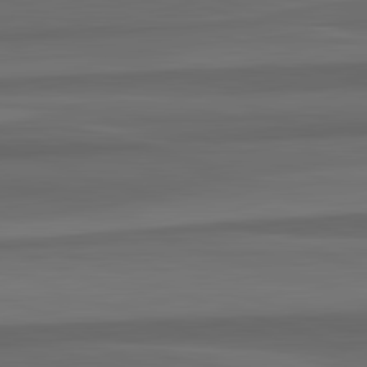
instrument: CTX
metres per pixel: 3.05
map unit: lApd
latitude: 82.8191
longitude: 176.2551
